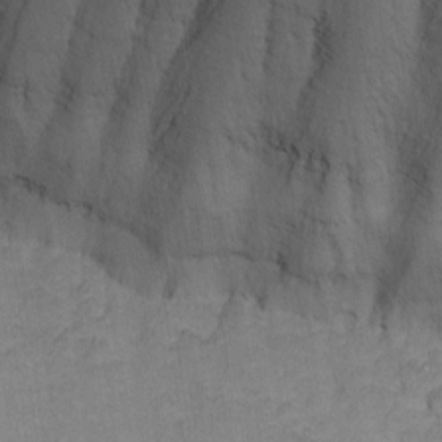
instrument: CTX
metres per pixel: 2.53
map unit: eHh
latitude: -8.1417
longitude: -68.3278
